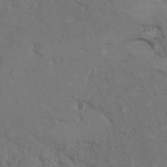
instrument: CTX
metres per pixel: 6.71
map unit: Ht
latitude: 5.3482
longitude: -29.4804
